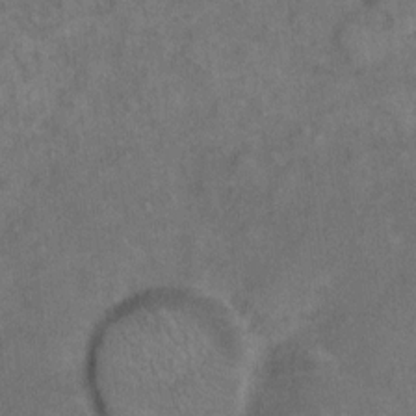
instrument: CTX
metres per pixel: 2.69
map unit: eHh
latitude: 12.8002
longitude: -64.2334
